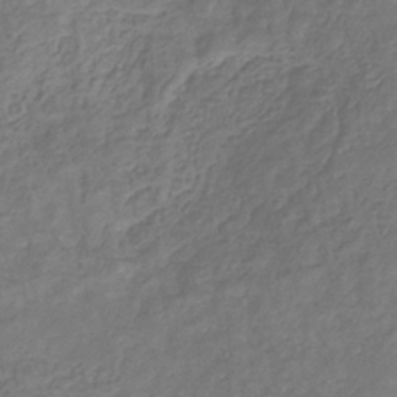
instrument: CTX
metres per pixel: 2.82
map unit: eHb
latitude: -31.9178
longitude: 73.1431
